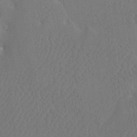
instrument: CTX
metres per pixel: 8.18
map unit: Htu
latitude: -7.5777
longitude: -34.1200
